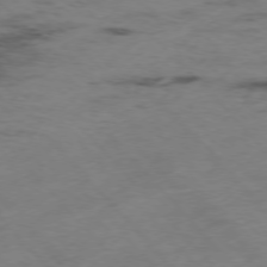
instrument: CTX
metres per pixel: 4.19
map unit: Hpe
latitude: -76.9353
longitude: -17.9150
